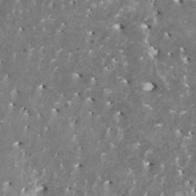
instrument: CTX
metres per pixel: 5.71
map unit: HNhu
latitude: 2.9136
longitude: 6.4440
